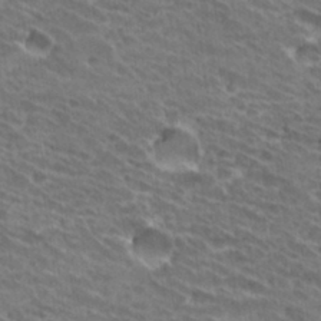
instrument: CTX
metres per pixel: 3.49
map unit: Hto
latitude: 31.8773
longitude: -42.1011
